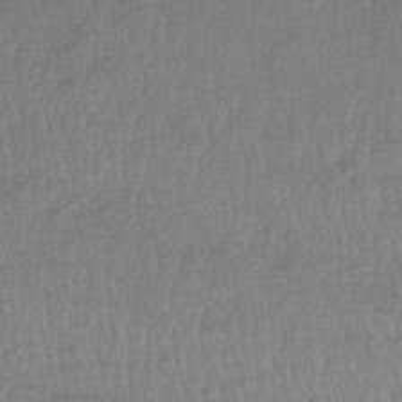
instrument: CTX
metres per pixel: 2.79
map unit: lHb
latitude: -37.5777
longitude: 69.7666
